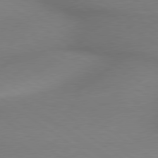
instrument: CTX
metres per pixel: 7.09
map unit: lApd
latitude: 79.1403
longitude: 178.3495
